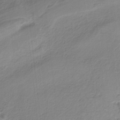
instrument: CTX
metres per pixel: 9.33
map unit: HNb
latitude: -36.0472
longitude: 55.6722
